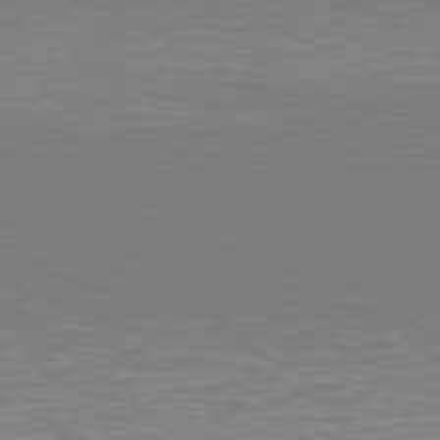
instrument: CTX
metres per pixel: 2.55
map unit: Hpe
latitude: 78.3845
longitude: -135.0836
